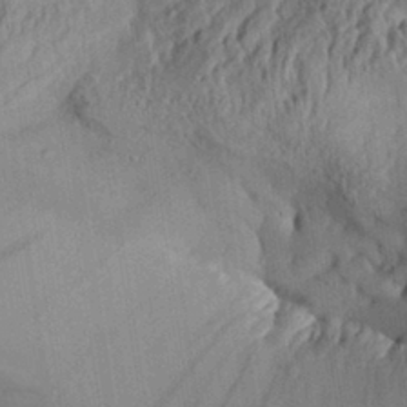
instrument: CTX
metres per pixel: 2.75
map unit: Aa
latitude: 30.7625
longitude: -133.2348
